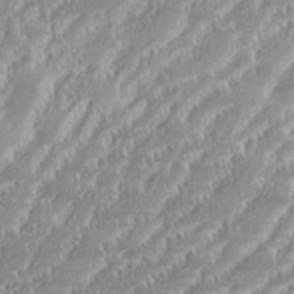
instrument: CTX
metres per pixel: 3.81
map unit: eHh
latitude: 35.5371
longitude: -132.9703
